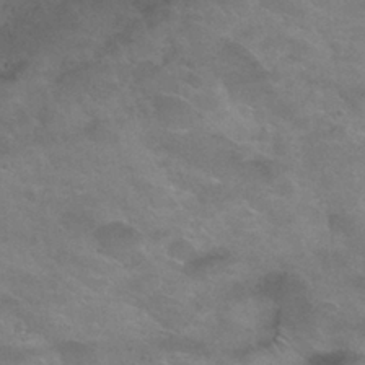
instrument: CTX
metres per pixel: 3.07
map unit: Hto
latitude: 30.5546
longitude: -47.4616
